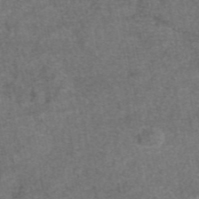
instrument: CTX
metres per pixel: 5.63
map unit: eAb
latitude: 47.9339
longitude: 108.2928
